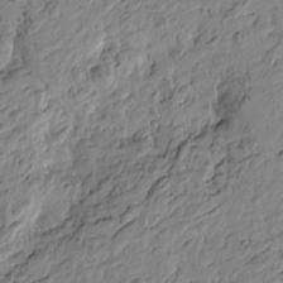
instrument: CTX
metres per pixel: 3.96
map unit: Htu
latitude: -3.8044
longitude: 178.7463
